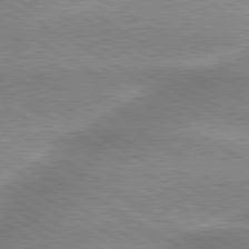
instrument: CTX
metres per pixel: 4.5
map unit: lApd
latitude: 80.0444
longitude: -135.5938
